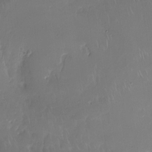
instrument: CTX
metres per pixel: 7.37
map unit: Nhe
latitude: -27.1620
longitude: -110.4790
